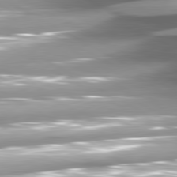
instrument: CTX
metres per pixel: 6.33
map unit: lApd
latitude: 80.9514
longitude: -143.8772
